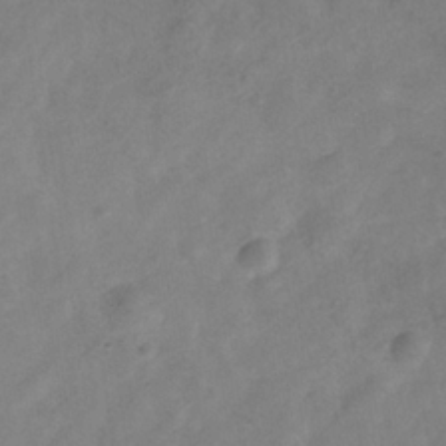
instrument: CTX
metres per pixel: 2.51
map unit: Hve
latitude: -34.5574
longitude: 89.9556
